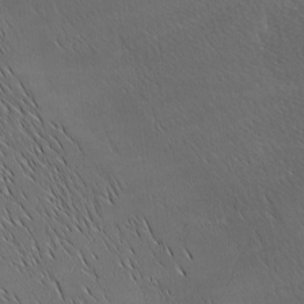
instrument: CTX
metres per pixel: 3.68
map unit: Ave
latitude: -6.7274
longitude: -123.0647
